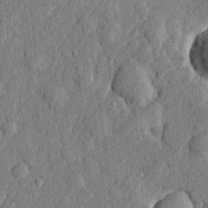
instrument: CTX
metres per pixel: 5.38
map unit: lHvf
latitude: 23.1781
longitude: 142.9352
